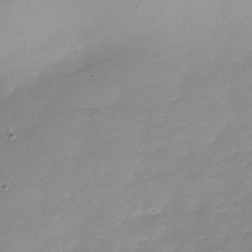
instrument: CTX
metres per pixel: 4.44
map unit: Nhe
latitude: -37.5966
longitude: -86.9891
